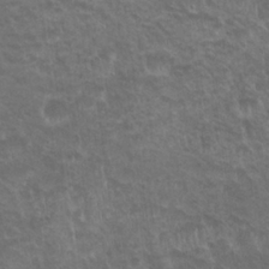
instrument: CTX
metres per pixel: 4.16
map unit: Nhu
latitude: 24.8757
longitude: -50.9135
